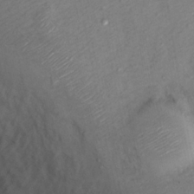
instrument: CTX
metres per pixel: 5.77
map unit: Hto
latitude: 13.8772
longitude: -30.0444
